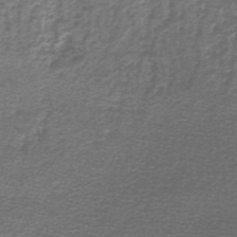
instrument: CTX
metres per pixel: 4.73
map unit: lHb
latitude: -44.7652
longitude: 56.7463
